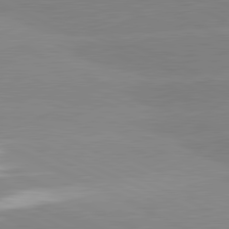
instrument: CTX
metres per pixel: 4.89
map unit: lApd
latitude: 81.4237
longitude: -151.8583
